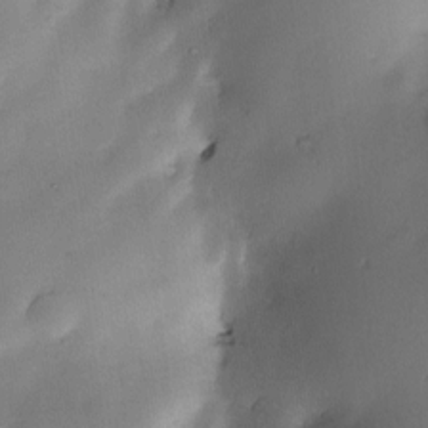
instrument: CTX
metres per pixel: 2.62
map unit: Nve
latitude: -22.9353
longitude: -138.5924
